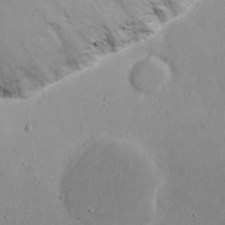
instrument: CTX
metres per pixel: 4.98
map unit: eHh
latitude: 18.1200
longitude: -72.2712
